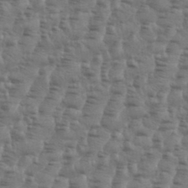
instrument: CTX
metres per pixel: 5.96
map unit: eHh
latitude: 35.0647
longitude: -136.1389
